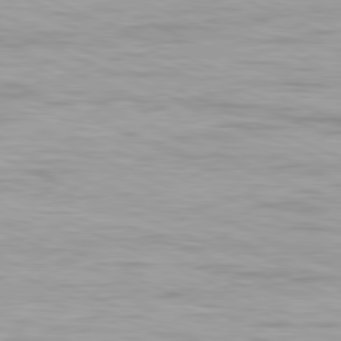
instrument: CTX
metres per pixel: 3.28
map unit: Ap
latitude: -81.7478
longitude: -75.3671
